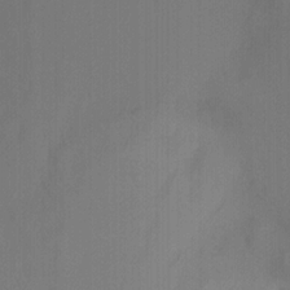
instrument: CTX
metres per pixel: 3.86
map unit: Ht
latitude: -9.0108
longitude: -31.0081
